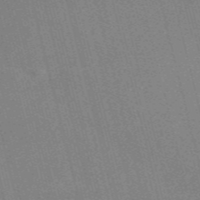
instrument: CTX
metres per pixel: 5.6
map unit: Nve
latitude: -57.8611
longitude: 62.2172
